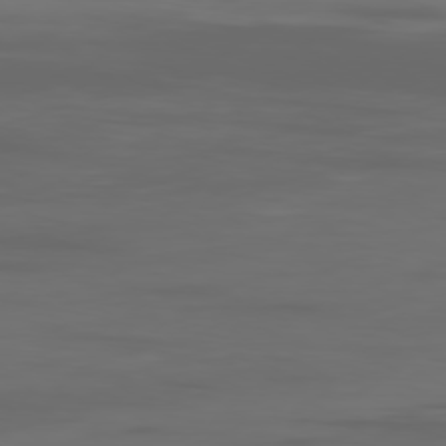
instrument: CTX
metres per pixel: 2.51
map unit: Ap
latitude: -79.8611
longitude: -93.4993
